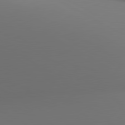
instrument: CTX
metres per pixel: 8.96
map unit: lApd
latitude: 81.0080
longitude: 137.0297
